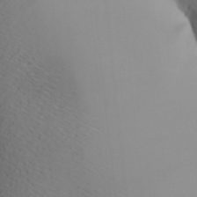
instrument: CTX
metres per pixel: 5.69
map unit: Aa
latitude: 32.0822
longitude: -141.8583
